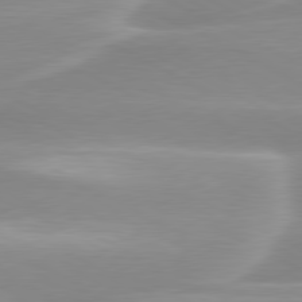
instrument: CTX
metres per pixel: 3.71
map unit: lApd
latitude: 79.8584
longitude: -115.8205
